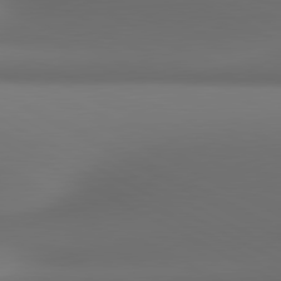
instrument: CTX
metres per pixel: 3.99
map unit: lApd
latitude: 81.0836
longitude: 136.3873
